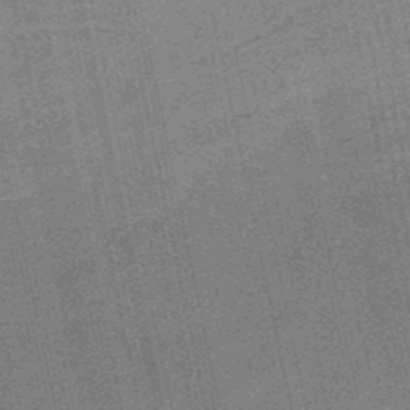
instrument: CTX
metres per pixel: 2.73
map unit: HNb
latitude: -51.5399
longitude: -51.0647
